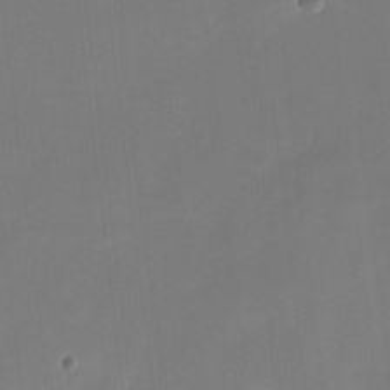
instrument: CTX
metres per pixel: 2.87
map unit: HNhu
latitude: -23.6533
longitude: 50.1417
